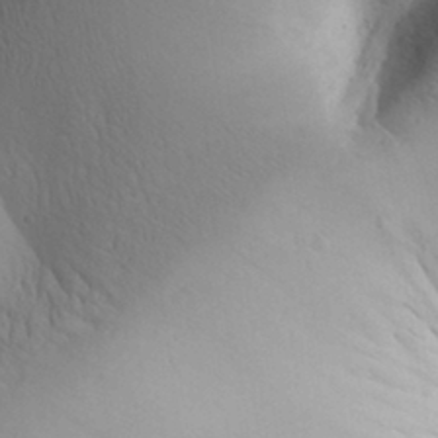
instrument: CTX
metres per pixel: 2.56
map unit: Aa
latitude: 30.6491
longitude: -143.8961
